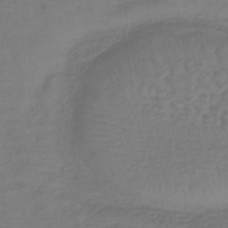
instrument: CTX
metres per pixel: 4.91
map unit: lHb
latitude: -42.1416
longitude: 76.4251
